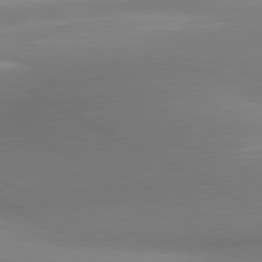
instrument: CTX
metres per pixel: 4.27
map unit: lApd
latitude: 81.0080
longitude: 135.4832
